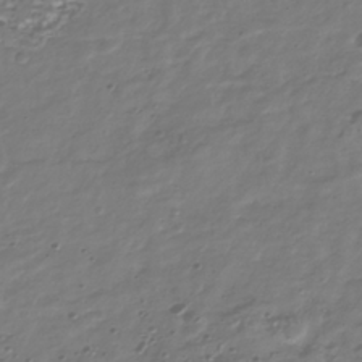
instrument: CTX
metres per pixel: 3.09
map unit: Nhu
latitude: -39.7667
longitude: -81.5560
